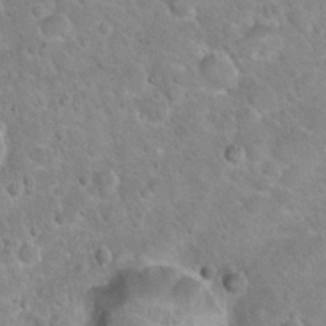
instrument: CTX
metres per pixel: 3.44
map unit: Hto
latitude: 21.0648
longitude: -47.9906
